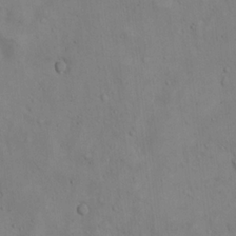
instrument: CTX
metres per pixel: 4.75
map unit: Hto
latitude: 14.1200
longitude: -59.7450
